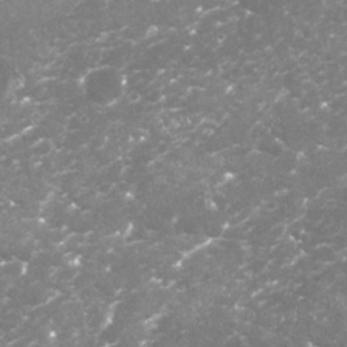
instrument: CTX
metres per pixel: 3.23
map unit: Nhu
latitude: -18.7274
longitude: -57.6127
